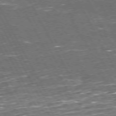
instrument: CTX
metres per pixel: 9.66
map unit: Hpe
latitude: 71.9339
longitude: -125.4237
